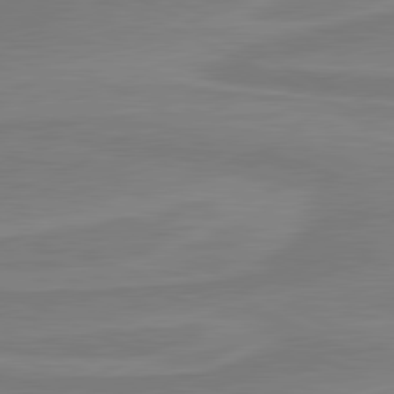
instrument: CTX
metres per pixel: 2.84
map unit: lApd
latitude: 81.3104
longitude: 170.3306
